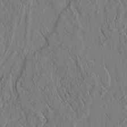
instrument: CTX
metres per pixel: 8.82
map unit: lAvf
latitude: 5.7450
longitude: 159.3320
